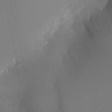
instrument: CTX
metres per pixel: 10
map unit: Nhu
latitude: -23.0676
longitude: -72.7247
